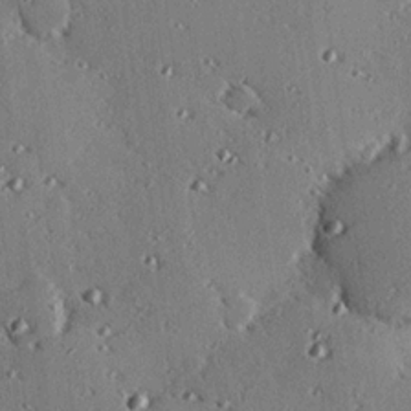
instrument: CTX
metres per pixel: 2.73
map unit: eHh
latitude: 23.1592
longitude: -90.4223
